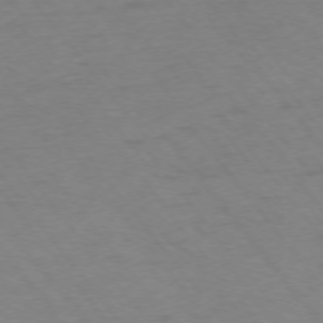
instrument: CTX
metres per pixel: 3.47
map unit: Ap
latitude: -75.3132
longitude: -70.9891
